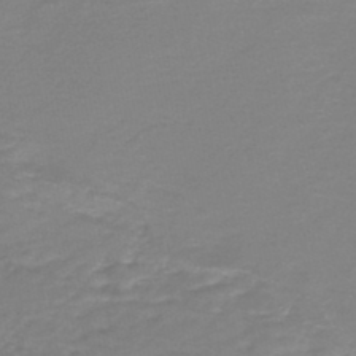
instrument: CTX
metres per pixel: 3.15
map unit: HNb
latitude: -46.6140
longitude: 53.0108
